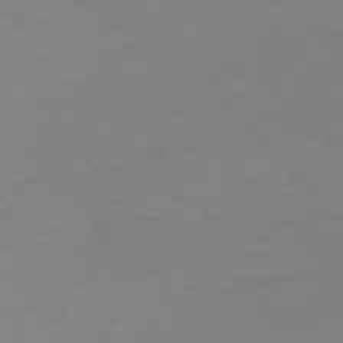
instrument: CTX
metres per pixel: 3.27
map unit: Ap
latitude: -75.2187
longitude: -71.6694
